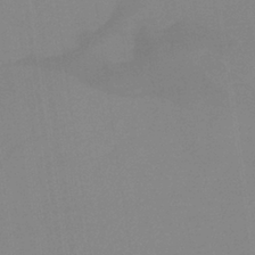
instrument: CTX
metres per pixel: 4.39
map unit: HNb
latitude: -36.2172
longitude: 54.7652
